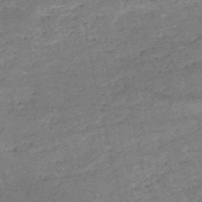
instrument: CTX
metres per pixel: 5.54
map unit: HNb
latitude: -51.7289
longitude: -40.9891
